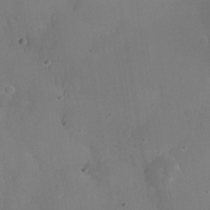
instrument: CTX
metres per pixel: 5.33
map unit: Nhe
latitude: -36.1605
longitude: -130.5546
